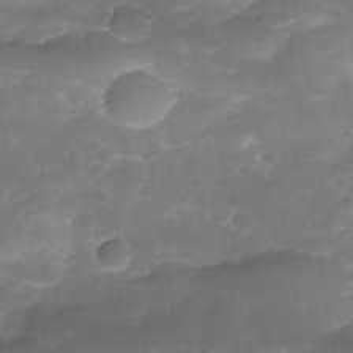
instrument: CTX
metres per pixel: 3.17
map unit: Nhe
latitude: -34.6329
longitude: -146.4034
